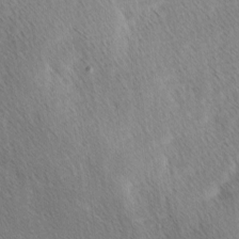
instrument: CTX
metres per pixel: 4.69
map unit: Ave
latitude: 1.0836
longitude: -114.9324
